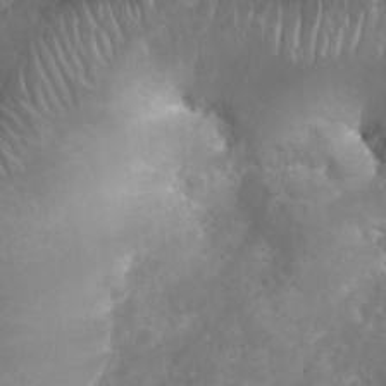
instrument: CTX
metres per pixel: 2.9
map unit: Nhu
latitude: 27.7261
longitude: -63.8017
